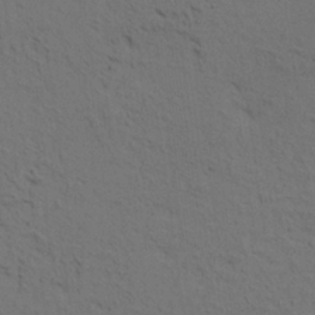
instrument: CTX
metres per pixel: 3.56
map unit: HNhu
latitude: 11.2159
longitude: 23.2943
